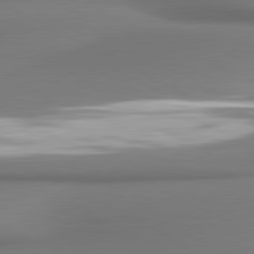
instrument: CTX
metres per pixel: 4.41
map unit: lApd
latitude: 80.9892
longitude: 177.4643
